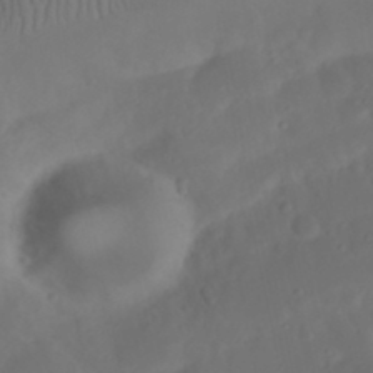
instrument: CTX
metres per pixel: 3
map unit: Nhu
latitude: 21.5182
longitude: -72.6302
